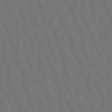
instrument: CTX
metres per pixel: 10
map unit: eHb
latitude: -47.6344
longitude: 81.8234
